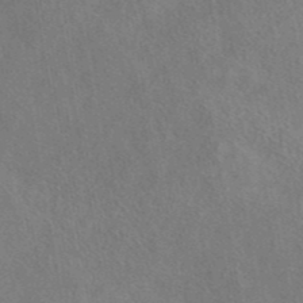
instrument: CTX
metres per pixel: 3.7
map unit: eAb
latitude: 42.4034
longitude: 109.4076
